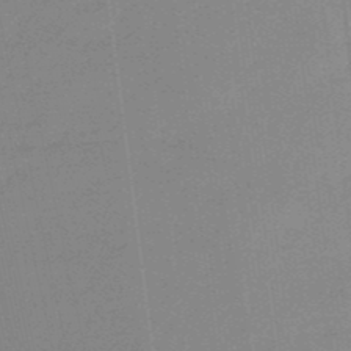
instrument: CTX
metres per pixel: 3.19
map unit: eHb
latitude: -46.1039
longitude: 86.9164
